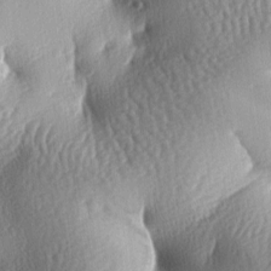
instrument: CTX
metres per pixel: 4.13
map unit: lAa
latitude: -7.0486
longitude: -126.9892
